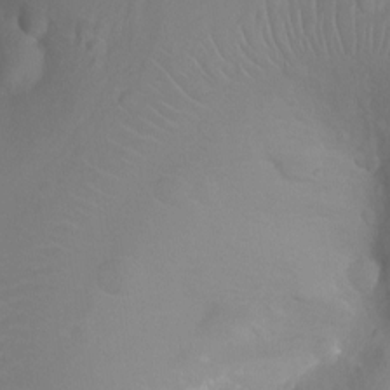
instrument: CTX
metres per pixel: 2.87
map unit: Ht
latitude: -9.3887
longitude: -23.4804
